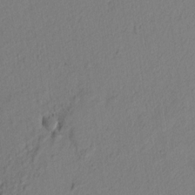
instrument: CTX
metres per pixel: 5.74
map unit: lAvf
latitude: 8.3090
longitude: 166.5952
